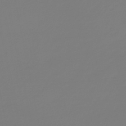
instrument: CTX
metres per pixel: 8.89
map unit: HNb
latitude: -46.2550
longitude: 56.4062
